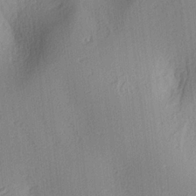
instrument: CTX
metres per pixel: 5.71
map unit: lAa
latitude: 3.7638
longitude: -111.8772
